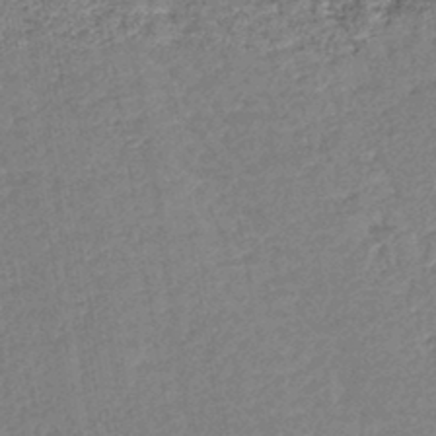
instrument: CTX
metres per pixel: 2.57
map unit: lHb
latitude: -43.2375
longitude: 79.6344
